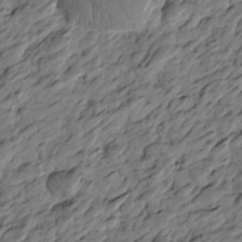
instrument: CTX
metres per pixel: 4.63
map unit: Htu
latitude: -2.6707
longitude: -178.9892
